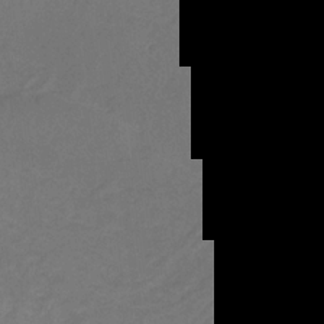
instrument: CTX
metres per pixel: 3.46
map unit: lHb
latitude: -31.7666
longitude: 64.4062
